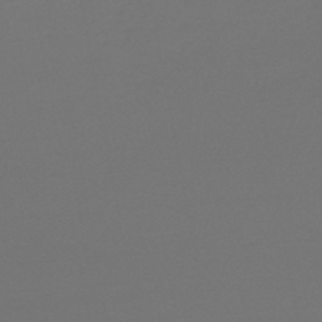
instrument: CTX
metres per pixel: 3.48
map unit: lHb
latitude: -46.9164
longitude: 66.5007
